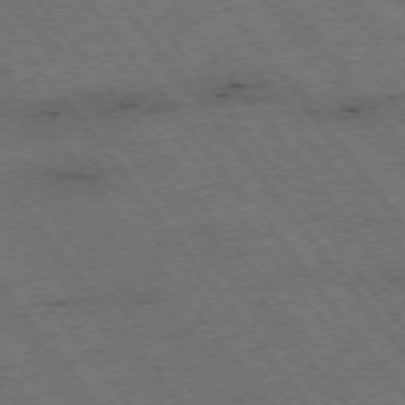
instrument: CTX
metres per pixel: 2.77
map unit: Hpe
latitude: -75.4077
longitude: 4.5007
